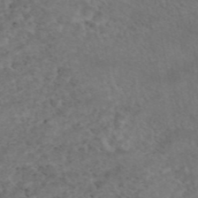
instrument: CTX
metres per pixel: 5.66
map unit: eAb
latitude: 45.3104
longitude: 115.2754
